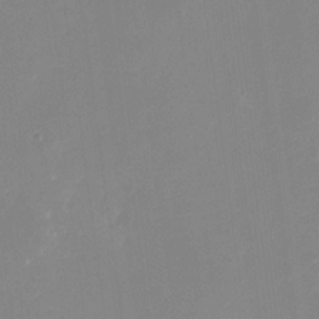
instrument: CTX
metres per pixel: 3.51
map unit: Nhu
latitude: -28.5763
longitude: -67.1970
